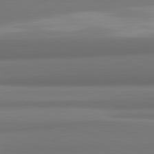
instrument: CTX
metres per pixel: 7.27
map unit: lApd
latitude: 82.1199
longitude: 170.3118
